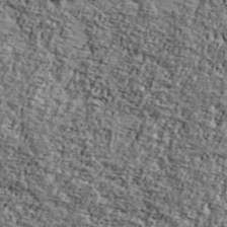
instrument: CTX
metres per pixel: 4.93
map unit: Ave
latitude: 41.8961
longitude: -110.6491
